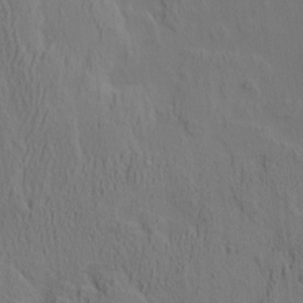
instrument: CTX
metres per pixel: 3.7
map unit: eHh
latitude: 3.5938
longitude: -79.0270
